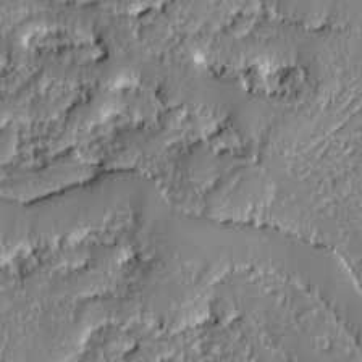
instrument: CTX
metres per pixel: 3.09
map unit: Ave
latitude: -8.9353
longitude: -116.2523
